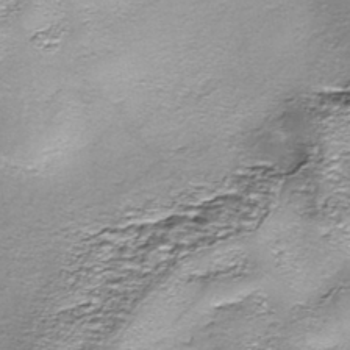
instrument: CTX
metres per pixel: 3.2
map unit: Nhe
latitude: -45.7100
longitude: 153.1998
